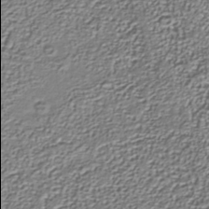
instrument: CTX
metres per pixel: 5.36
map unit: Nhu
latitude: -39.0298
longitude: -85.9906
